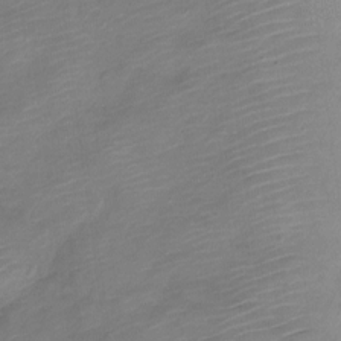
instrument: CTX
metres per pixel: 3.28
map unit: Nve
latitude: -18.3873
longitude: 108.0472
